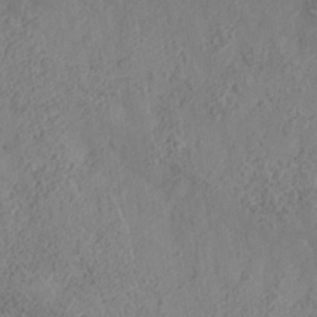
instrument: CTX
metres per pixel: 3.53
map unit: Nhe
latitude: -37.1242
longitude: 139.7100
